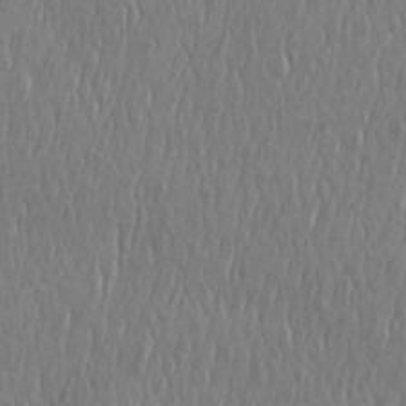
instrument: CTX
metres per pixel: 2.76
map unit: eHh
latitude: 33.8205
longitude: -133.2159
